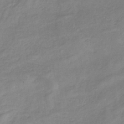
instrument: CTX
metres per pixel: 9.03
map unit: HNb
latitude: -34.5952
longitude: 55.1809
